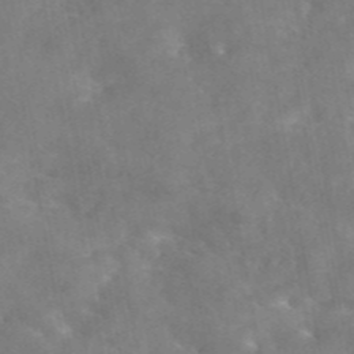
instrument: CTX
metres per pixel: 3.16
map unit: eAb
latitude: 45.5560
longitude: 125.8611
